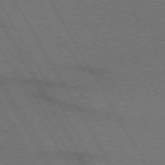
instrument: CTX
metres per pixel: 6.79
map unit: lApd
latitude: 73.0270
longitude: -73.2726
